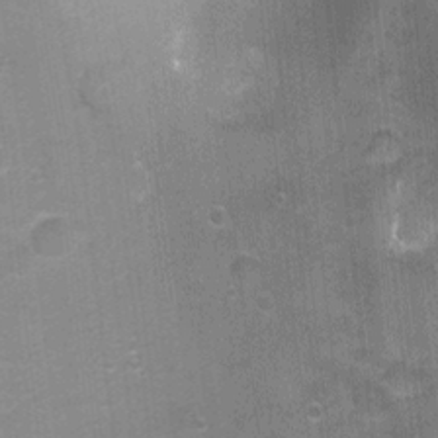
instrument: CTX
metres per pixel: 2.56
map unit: Nhu
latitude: 1.1025
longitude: -17.7638
